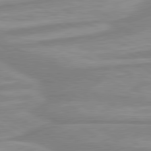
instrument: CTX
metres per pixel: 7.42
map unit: lApd
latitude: 80.1767
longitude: -172.3467
